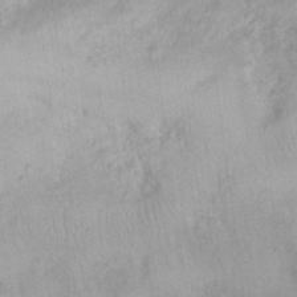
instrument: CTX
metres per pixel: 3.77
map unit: eHh
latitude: 18.3467
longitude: -65.6883
